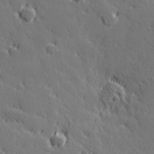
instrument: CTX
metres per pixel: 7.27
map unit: Hve
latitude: 26.4601
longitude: 144.9164
